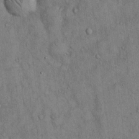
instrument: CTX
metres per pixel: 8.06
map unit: Hto
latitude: 13.2726
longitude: -58.8380
